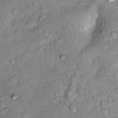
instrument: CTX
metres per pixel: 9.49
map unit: Ht
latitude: 10.9892
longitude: -37.9717
